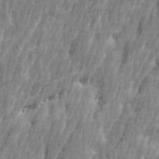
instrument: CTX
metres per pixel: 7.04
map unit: Ave
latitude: 15.0459
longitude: -135.9906
